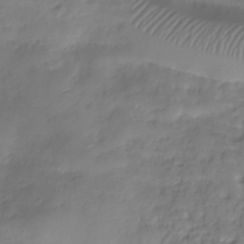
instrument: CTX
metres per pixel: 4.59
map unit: Hve
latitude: -30.2550
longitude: 94.1227
